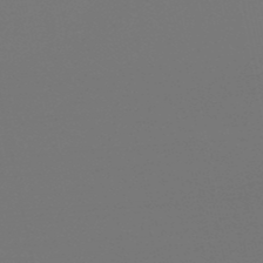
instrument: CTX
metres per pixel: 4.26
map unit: eHb
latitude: -50.3873
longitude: 70.0661
